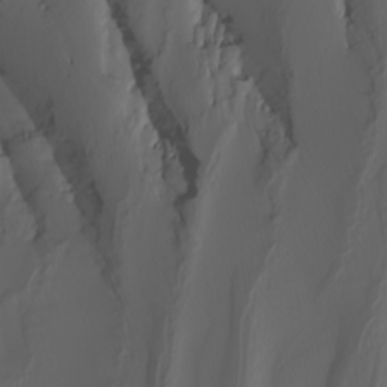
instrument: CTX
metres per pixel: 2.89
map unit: Nhu
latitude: -4.7274
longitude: -94.4034
